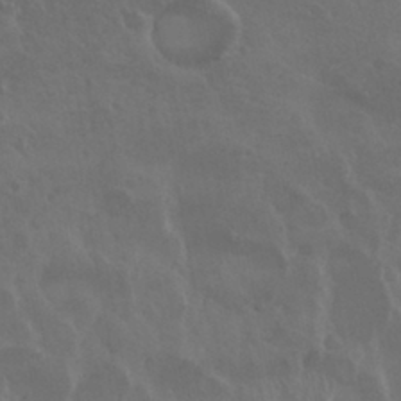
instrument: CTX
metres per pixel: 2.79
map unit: Nhu
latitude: 29.6127
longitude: -54.7246
